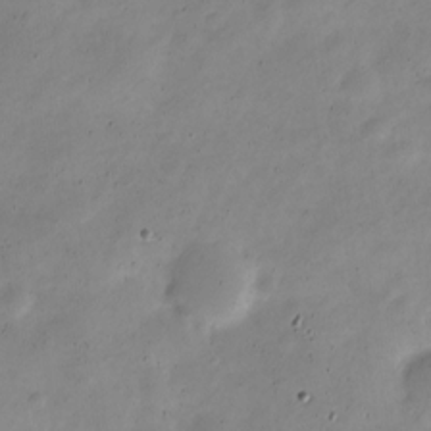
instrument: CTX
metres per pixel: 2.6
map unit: Nve
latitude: -23.8612
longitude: 105.5399
